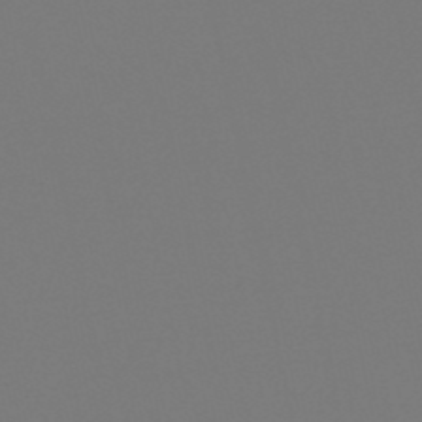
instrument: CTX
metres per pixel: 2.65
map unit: lHb
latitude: -50.1228
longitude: 70.0850
